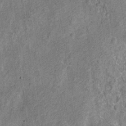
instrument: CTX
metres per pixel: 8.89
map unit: Nve
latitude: -23.9556
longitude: 107.1242
